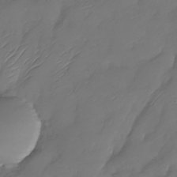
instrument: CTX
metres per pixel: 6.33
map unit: Nhu
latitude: -28.6707
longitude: -59.9150
